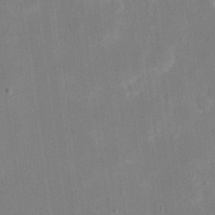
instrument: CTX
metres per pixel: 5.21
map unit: eHh
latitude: 19.7449
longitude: -69.8206
